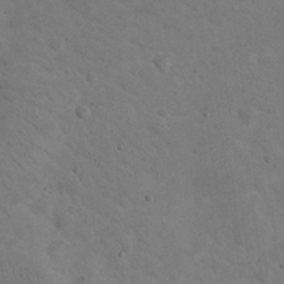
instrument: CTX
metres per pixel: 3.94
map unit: eHh
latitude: 24.7246
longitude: -67.0836
